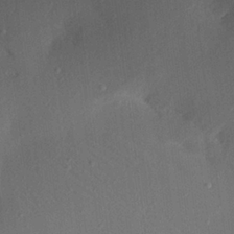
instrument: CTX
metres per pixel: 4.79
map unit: Aa
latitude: 22.1389
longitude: -146.9892
